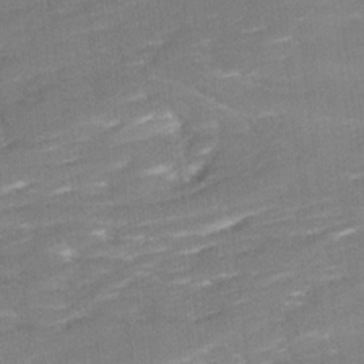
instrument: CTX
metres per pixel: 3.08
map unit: Ave
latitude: 17.2915
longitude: -136.4790
